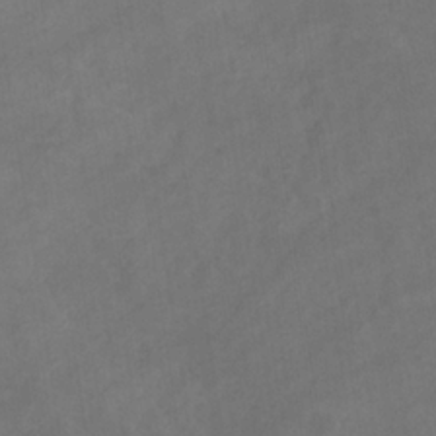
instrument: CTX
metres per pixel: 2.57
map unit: eHb
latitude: -32.8975
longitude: 72.6140
